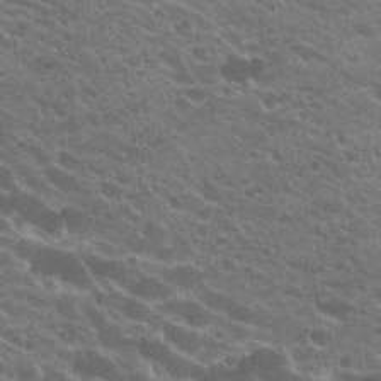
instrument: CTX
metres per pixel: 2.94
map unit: Hto
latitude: 23.9339
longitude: -35.5560
